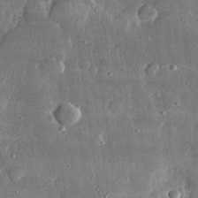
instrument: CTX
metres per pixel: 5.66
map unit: lHvf
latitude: 30.8569
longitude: -89.5938
